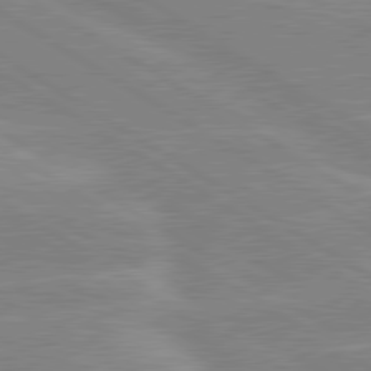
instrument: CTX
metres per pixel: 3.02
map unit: lApd
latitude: 80.1767
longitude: -122.5924
